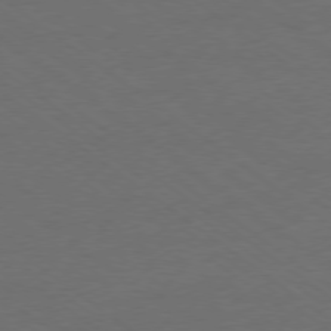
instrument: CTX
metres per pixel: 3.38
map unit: Ap
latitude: -78.8786
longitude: -97.0080
